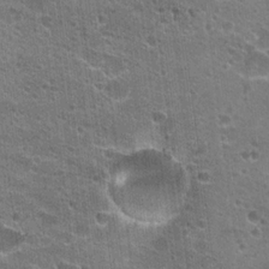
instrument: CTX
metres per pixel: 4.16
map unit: Hto
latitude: 22.9514
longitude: -42.8002
